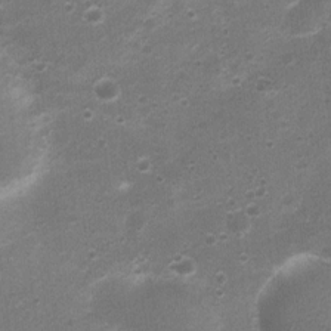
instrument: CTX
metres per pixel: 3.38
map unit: Nhu
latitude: 4.2900
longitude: -25.9906
